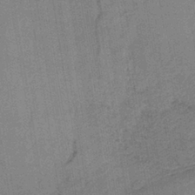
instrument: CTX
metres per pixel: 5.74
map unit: lHb
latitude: -36.0283
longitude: 59.1809
